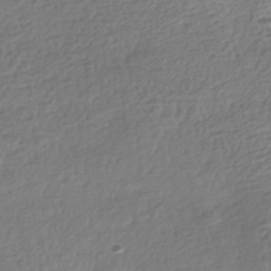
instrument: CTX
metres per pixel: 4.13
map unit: HNhu
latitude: -42.3306
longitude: 98.1606
